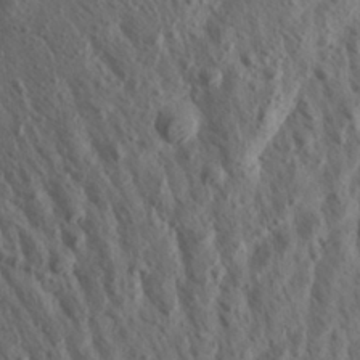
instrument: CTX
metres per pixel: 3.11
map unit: Aa
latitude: 26.8758
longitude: -141.1592
